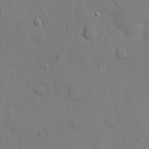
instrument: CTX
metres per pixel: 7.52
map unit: eHh
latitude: 21.4994
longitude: -62.8002
